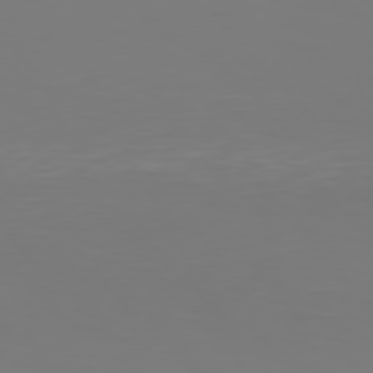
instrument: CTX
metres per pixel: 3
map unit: Hpe
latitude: 76.0255
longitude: -133.1214
